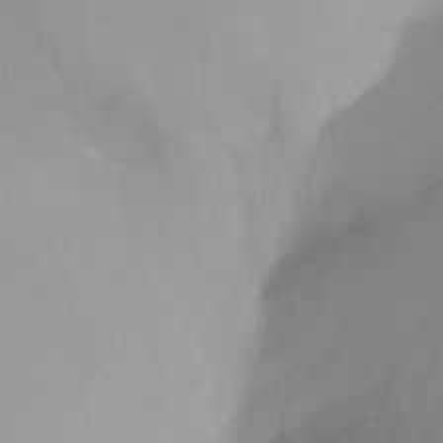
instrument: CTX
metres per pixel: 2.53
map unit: Ht
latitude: -9.8800
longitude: -28.8947
